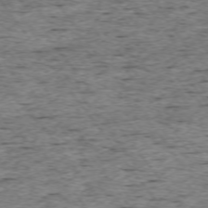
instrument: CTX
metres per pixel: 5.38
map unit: Ap
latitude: -74.3873
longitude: -87.3670
